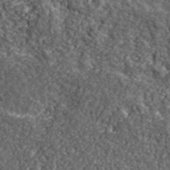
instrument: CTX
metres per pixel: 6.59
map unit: lHvf
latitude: 39.8394
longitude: -87.9906
